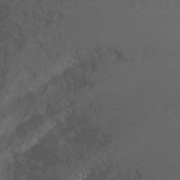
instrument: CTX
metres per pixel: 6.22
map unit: Nhu
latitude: -4.4062
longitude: -89.9151
